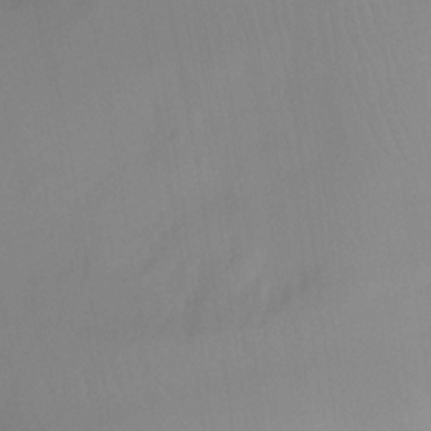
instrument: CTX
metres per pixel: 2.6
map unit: Ht
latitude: 1.6505
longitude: -25.6504
